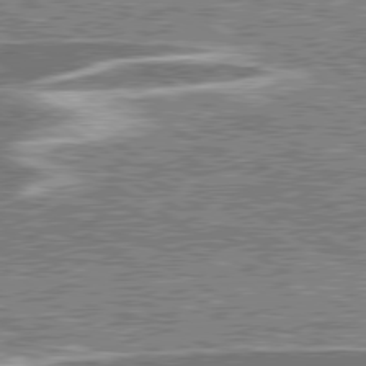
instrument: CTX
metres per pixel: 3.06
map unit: lApd
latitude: 79.6316
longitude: -96.2333
